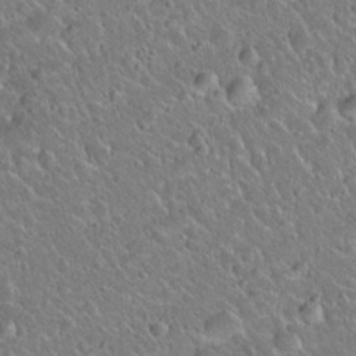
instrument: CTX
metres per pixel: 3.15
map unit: Hto
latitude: 20.6869
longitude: -50.4034
